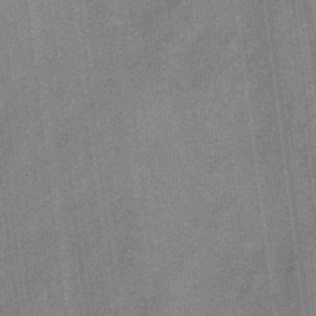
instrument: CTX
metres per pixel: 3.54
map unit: eHb
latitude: -31.2943
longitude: 74.1039
